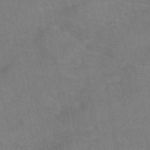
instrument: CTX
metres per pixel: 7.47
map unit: eAb
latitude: 48.9136
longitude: 120.7085
